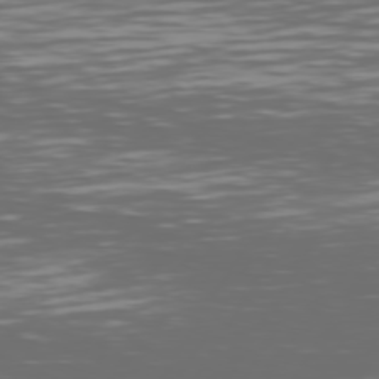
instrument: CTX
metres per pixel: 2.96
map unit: Hpe
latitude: 74.5735
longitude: -126.0633
